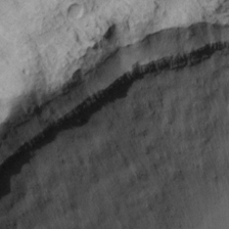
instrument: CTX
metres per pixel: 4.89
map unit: Htu
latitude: 2.2900
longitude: 148.1417
